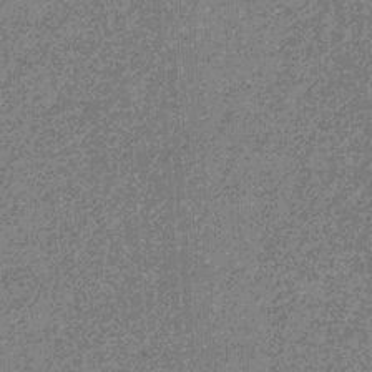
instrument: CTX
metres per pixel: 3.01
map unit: eHb
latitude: -31.7666
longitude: 69.7099
